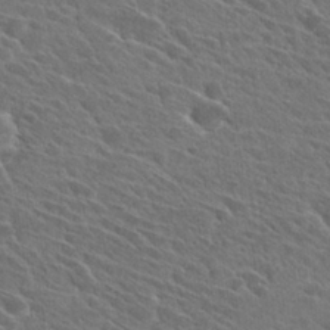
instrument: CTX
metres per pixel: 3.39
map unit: Hto
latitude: 27.9717
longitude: -42.8191
